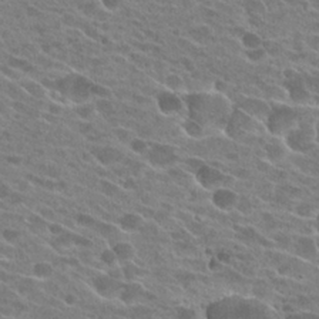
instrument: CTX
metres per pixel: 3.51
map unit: Hto
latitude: 25.0080
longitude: -42.5924
